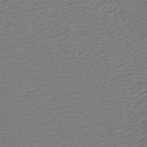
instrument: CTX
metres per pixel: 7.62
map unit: HNb
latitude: -42.4062
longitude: 50.1606
